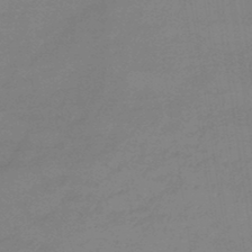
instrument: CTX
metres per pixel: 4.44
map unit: eHb
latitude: -45.2943
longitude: 86.3873
